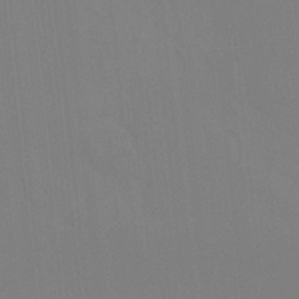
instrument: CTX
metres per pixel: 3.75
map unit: Hto
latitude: -8.4629
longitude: -48.4034
